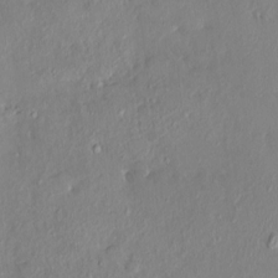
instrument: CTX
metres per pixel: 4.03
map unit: HNhu
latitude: 5.3482
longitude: 1.5399
